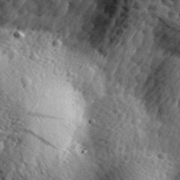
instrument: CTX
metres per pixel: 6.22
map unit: Hve
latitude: 23.8016
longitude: -97.2348
